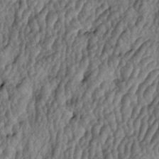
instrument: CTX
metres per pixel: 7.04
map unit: lAa
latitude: -5.8611
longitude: -124.4790
